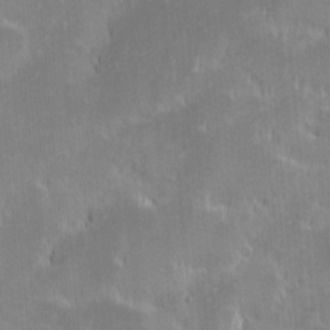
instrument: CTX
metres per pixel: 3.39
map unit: eHh
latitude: -1.9556
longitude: -85.4049
